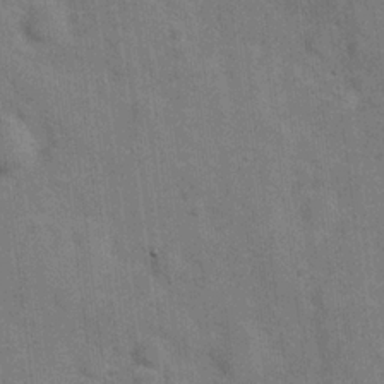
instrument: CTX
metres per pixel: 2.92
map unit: Hve
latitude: 19.0458
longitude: 151.6911
